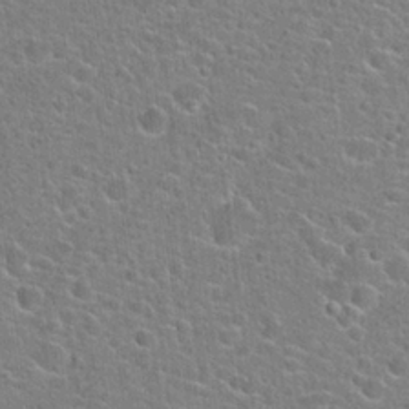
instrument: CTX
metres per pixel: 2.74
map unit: Hto
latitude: 22.4790
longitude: -44.7435
